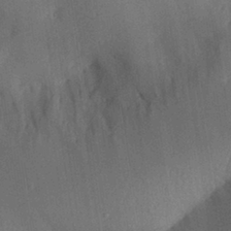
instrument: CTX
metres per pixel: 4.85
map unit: Aa
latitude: 30.2145
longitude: -144.1767
